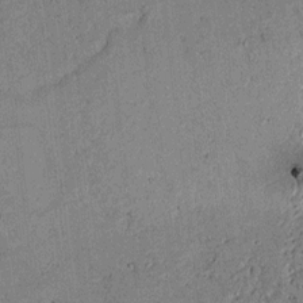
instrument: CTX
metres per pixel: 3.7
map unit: lAvf
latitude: 5.3671
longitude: 168.0661
